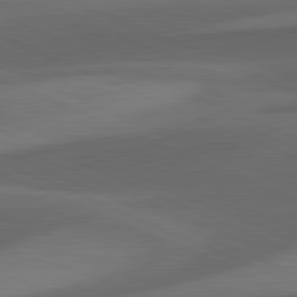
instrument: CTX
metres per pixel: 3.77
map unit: lApd
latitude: 81.7827
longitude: 125.7478
